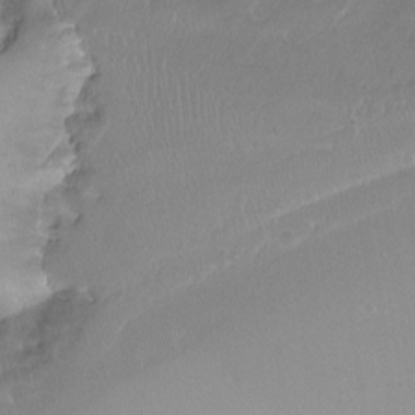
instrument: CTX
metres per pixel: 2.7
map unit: Ht
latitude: -13.4832
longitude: -43.7828
